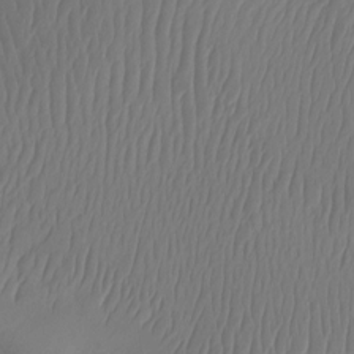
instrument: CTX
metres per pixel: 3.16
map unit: Htu
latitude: -14.9542
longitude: -47.2915
